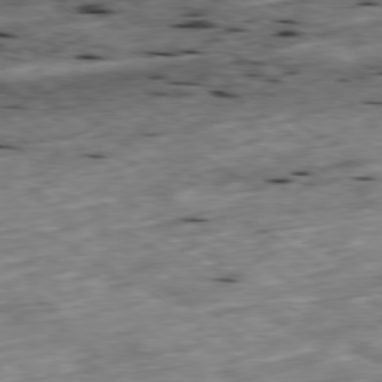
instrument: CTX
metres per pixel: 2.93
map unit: Ap
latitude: -79.5399
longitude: -90.6113
